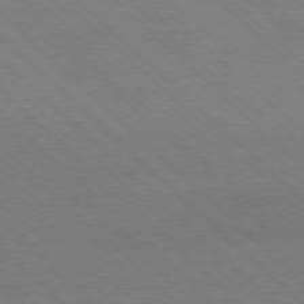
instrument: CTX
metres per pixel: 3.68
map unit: Ap
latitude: -77.7478
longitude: -85.2159
